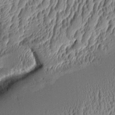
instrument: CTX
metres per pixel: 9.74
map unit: Aa
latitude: 9.5182
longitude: -129.1403
